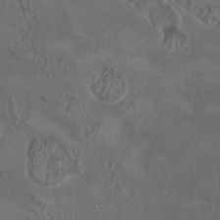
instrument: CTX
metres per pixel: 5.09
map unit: HNhu
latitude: 1.9150
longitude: -3.9717
